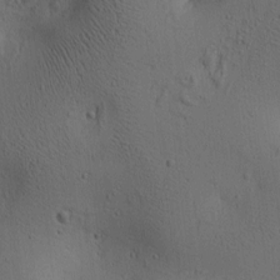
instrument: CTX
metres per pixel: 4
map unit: lAa
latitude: 6.4601
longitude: -114.4034
